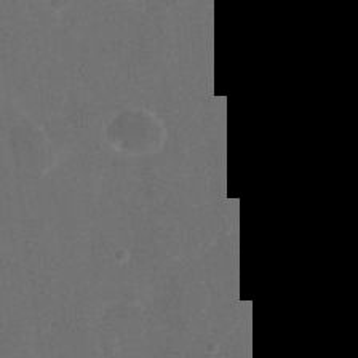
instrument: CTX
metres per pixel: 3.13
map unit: eHh
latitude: 19.4615
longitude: -64.5357
